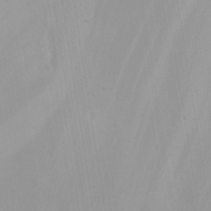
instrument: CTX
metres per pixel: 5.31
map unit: eHh
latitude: 23.2537
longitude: -66.1388
